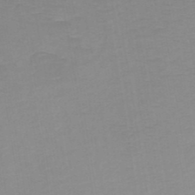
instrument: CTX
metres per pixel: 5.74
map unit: HNb
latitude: -48.5574
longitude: -45.1403
